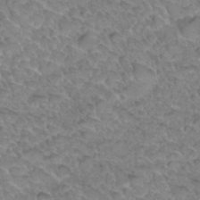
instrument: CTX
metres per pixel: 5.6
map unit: Hto
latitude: 34.1766
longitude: -48.1389
